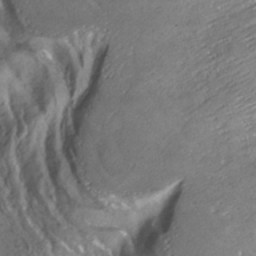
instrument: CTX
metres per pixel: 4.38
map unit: ANa
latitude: -38.7274
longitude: 97.3510
